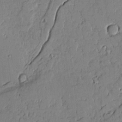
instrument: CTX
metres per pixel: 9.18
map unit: Aa
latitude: 10.9325
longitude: -128.9136
